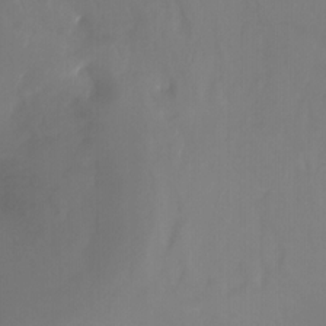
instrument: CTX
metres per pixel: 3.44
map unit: Ht
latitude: -3.3698
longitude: -62.0444
